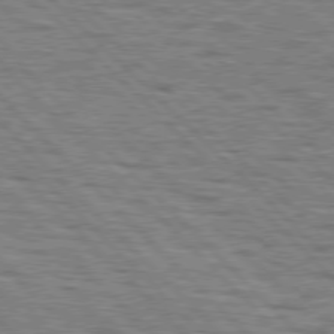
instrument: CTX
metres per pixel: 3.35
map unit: lApd
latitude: 76.9513
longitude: -70.8947
